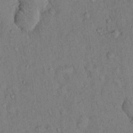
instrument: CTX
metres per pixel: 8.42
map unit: Hto
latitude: 13.8017
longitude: -58.5735
